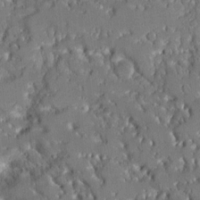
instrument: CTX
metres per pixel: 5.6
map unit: Aa
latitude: 11.2726
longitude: -125.6127
